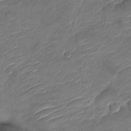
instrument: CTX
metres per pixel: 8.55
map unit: Nve
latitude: -18.2739
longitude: 107.3510
